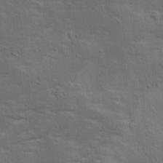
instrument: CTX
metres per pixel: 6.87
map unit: Ave
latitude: 15.7450
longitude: -138.5924
